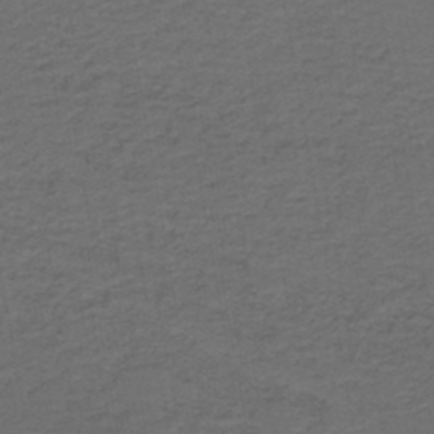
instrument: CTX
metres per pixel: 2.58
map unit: lHb
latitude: -43.5777
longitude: 53.4265
